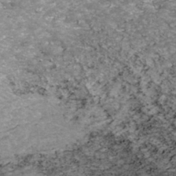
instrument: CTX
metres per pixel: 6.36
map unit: ANa
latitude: -42.7463
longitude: 108.2739
